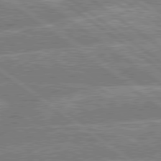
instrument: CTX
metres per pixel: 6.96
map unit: lApd
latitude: 79.5560
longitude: -156.4601
